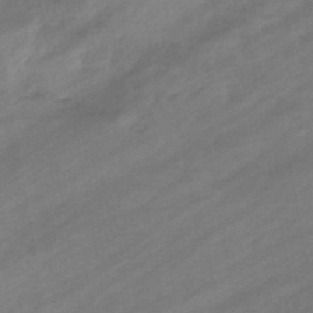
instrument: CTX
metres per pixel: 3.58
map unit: eHb
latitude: -44.6896
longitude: 85.8422
